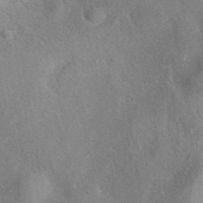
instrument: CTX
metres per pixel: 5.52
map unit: eAb
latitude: 40.1388
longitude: 106.7463
